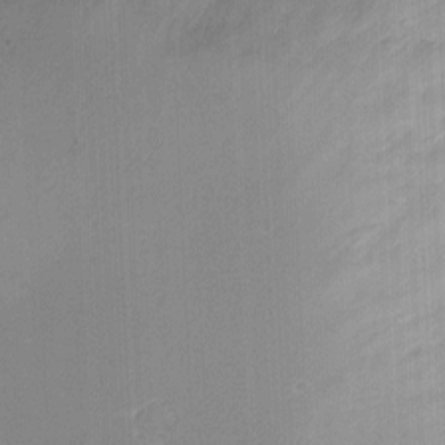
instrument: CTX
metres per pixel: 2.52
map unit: eHh
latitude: -3.2753
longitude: -79.6694
